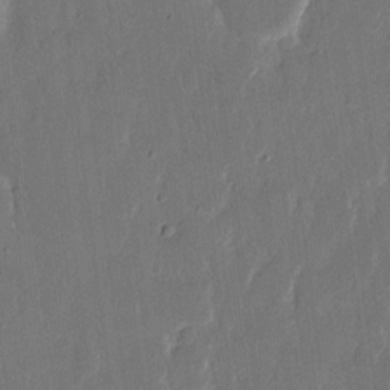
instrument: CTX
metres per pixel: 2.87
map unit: eHh
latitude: 13.9528
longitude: -70.7057
